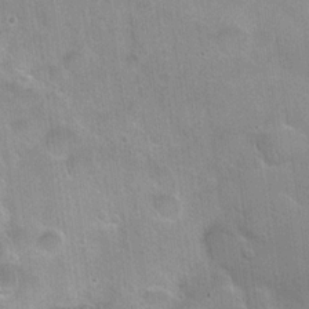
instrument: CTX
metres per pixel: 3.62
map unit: Hto
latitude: 20.5735
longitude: -52.2334
